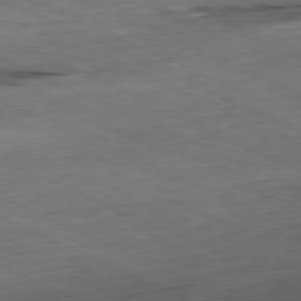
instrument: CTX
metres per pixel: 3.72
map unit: Ap
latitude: -81.1053
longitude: -90.8569
